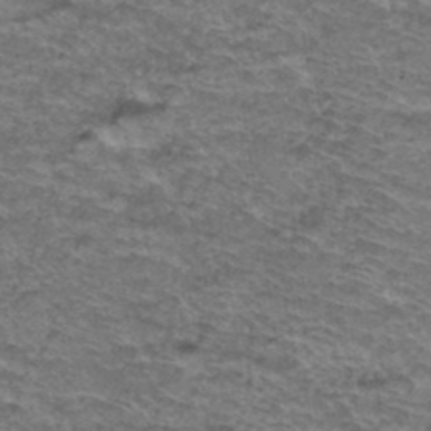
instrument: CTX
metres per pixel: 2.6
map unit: Hto
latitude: 38.4034
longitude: -43.3671
